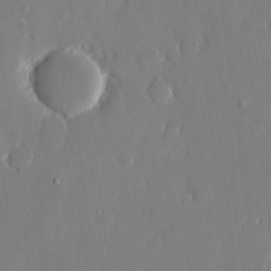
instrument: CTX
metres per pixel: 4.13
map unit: eHh
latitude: 14.1011
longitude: -71.0080
